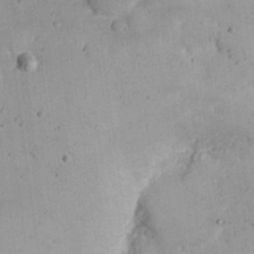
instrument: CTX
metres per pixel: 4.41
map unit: Nhu
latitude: 21.7828
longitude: -71.4048
